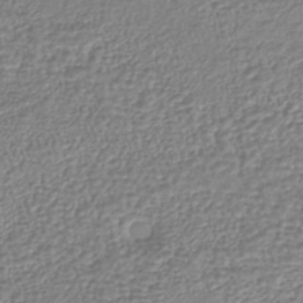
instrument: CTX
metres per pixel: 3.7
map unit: lHb
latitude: -41.5966
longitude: 71.9367
